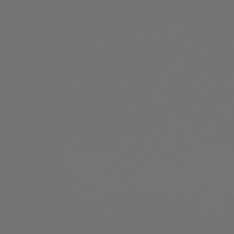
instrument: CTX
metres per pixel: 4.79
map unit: Hpe
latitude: 77.5938
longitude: -177.8394
